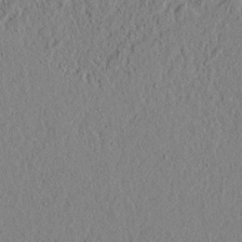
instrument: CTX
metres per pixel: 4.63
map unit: lAvf
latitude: 5.7827
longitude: 166.4818
